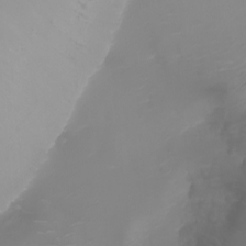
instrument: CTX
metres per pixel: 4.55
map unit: Nhu
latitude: -5.2187
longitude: -79.9150
